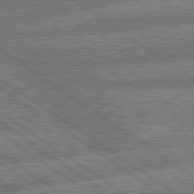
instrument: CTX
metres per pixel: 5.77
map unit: lApd
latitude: 79.9528
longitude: -160.7246
